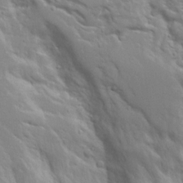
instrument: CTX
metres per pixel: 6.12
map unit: Ave
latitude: 13.1025
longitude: -139.2915
